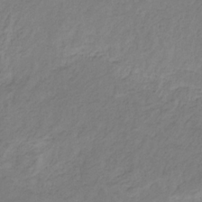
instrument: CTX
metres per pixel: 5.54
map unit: eHb
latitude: -30.6896
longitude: 67.2943
